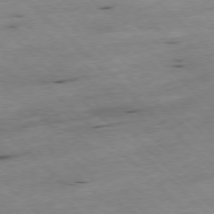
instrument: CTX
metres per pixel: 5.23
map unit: Ap
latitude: -77.8611
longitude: -61.1025
